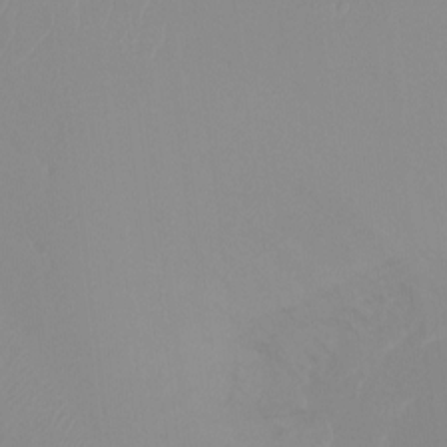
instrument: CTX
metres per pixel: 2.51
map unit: Ht
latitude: -14.2551
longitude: -50.4979
